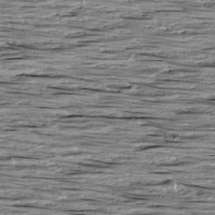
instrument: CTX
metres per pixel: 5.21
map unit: Aa
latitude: 8.5735
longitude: -139.7827
